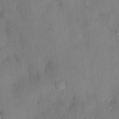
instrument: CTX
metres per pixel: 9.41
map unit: eHh
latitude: 13.7639
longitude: -62.7247
